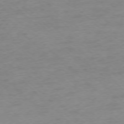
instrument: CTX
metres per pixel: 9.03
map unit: Ap
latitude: -76.0094
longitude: -77.5749
